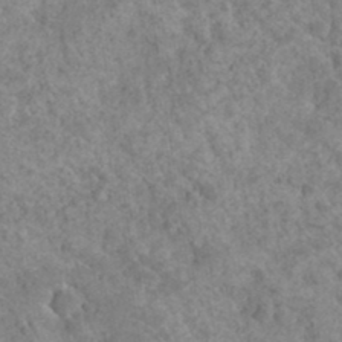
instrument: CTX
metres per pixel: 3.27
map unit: Hto
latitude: 35.7449
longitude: -50.7813
